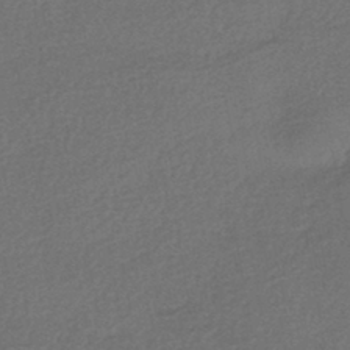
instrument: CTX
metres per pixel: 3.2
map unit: HNhu
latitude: -43.6154
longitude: 95.0297
